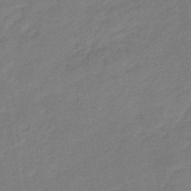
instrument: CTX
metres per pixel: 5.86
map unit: eHb
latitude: -42.5762
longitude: 83.1053
